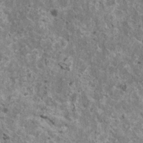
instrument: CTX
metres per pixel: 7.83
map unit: HNhu
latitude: 2.0444
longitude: 4.6329
